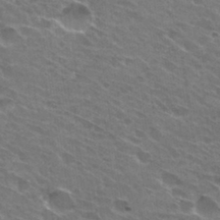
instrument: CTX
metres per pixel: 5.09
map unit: Hto
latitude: 31.2915
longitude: -44.9513
